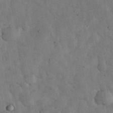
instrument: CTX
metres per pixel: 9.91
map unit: eHh
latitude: 34.1200
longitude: -68.4034
